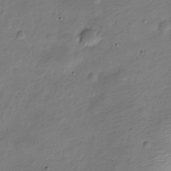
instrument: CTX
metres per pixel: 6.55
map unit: Nve
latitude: -24.7463
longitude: 106.1228
